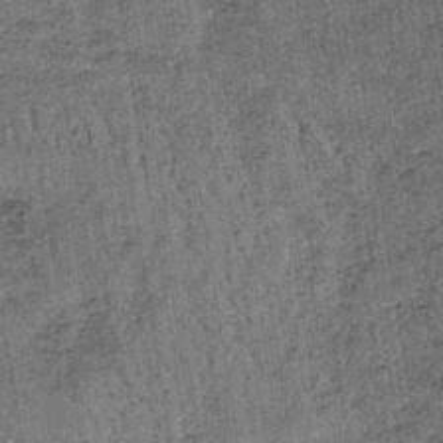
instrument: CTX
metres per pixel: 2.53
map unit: lHb
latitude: -38.8786
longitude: 64.4062
